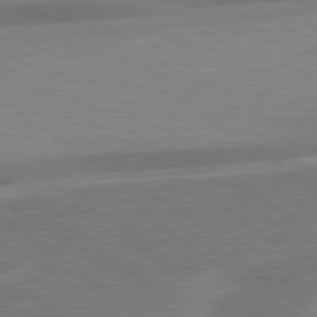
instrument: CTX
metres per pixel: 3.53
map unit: lApd
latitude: 79.3104
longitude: -92.6490
